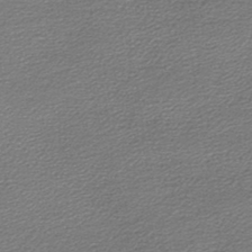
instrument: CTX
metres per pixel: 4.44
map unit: lHb
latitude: -45.6911
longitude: 57.8611
